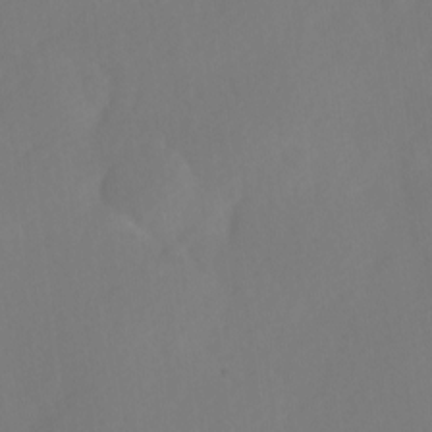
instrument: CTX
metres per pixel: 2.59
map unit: Ave
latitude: 1.1592
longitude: -113.4615
